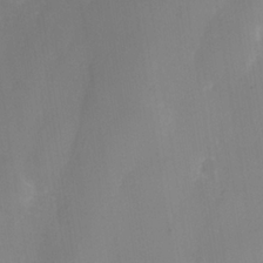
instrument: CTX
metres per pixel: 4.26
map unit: Nhe
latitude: -37.0675
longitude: -112.7624
